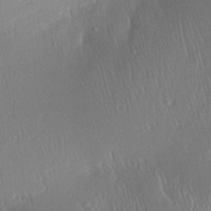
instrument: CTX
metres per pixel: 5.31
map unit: Aa
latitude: 28.1389
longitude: -135.6127
